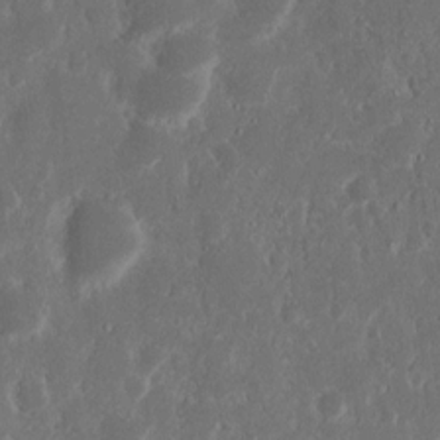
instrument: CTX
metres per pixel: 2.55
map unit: Nhu
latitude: 14.8758
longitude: -73.6883
